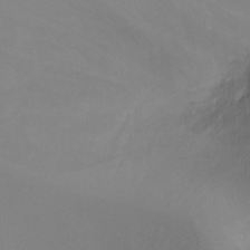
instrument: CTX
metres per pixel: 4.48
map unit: Ht
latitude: -7.7855
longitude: -27.5371
